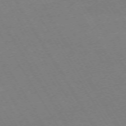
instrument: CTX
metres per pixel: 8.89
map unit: Hpe
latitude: -72.7652
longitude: 9.5777
